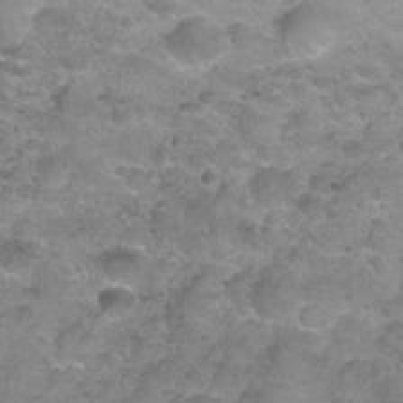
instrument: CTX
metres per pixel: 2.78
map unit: Nhu
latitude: 27.6883
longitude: -53.9717
